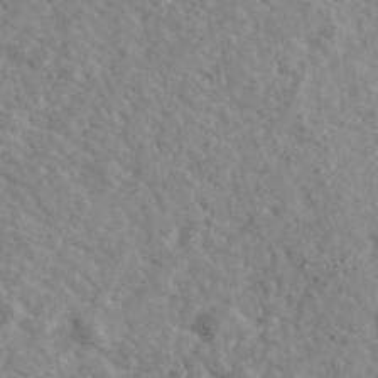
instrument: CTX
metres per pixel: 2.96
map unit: Ave
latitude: 39.9528
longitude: -107.8205
